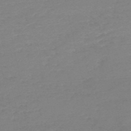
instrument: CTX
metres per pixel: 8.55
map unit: HNb
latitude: -54.7085
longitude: -40.7813
